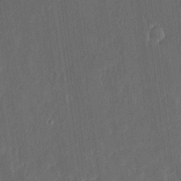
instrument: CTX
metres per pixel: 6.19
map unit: lHvf
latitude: 17.7072
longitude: -117.2915
